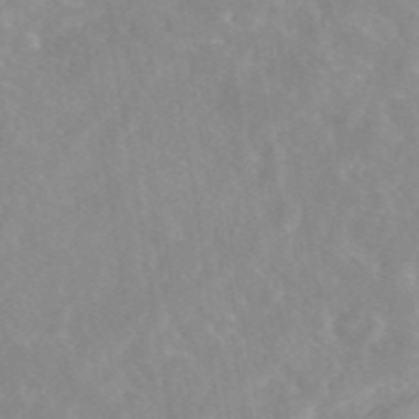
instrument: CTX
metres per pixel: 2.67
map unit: eAb
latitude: 45.1214
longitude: 126.5762
